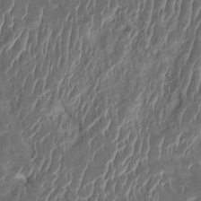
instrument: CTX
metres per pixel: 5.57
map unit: HNhu
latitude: 3.7827
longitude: -7.1403
